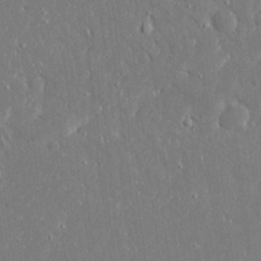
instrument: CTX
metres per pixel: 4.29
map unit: Ave
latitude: 17.0836
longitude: -140.5734
